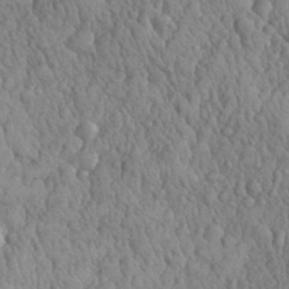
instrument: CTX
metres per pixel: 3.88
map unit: eHh
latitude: 31.8206
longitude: -68.3090
